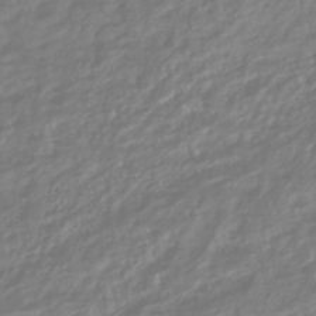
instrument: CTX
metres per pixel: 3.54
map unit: HNhu
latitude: -45.1998
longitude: 98.6707
